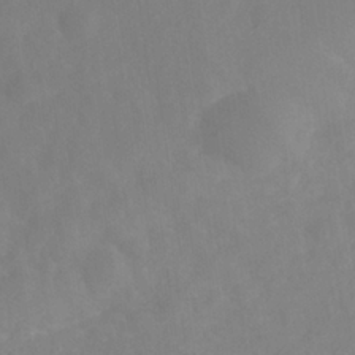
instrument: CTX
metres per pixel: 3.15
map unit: Nhe
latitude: -36.6140
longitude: -178.1011
